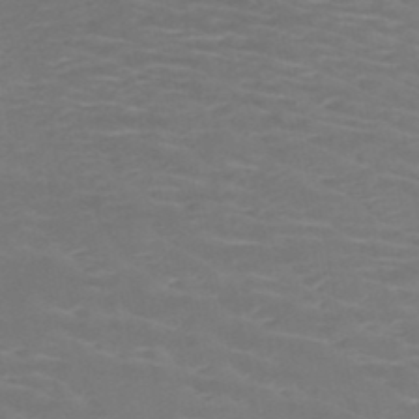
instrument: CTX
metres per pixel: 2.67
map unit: HNb
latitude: -49.3132
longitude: -46.8191
